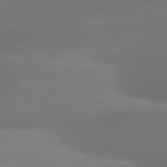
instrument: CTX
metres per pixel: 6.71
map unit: lApd
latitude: 80.7813
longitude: -165.0081
